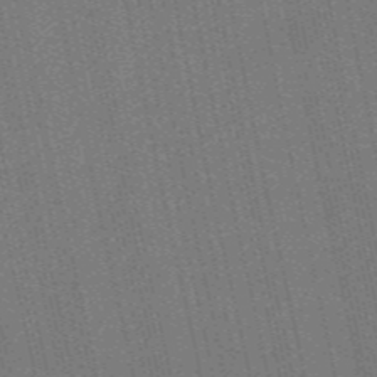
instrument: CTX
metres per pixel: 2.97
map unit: HNb
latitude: -47.7855
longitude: 59.2375
